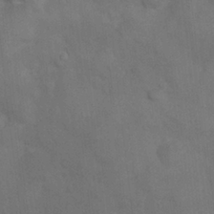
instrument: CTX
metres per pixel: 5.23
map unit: Nhu
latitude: 7.0269
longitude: -24.1577
